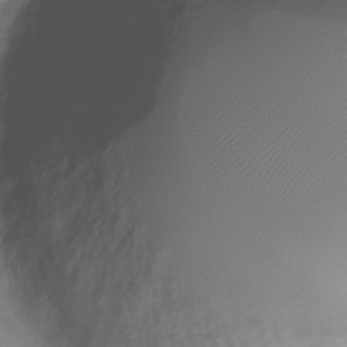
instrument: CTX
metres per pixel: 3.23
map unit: Nve
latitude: -19.5399
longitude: 108.0661
